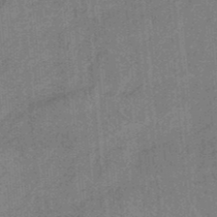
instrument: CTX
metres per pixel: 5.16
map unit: HNb
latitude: -34.9164
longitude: 57.4832
